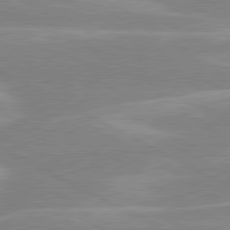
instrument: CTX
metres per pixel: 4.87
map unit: lApd
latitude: 80.5924
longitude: -124.5923
